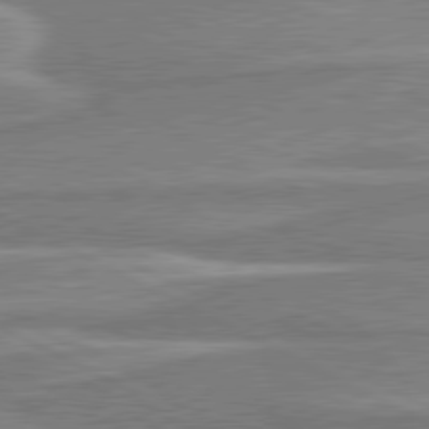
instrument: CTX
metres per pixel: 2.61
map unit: lApd
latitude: 80.6113
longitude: -174.9514
